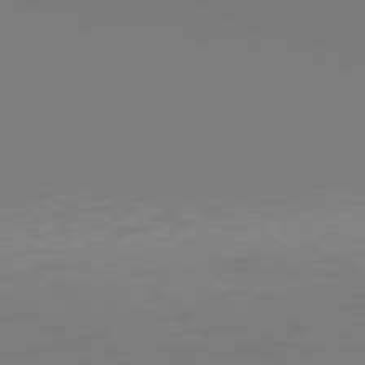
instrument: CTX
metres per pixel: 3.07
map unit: Hpe
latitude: 77.5182
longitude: -136.9703
